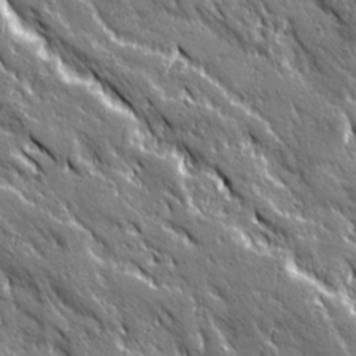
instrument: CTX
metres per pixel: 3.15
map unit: Ave
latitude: 20.1389
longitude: -135.6316
